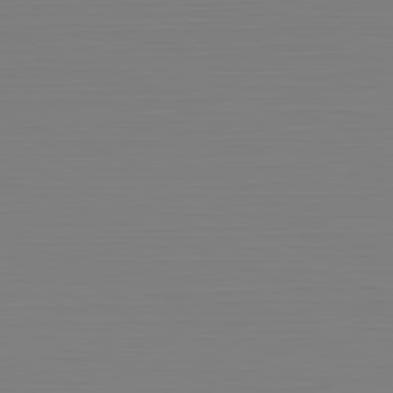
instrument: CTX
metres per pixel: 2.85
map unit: Hpe
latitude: -82.2172
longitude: 8.3684
